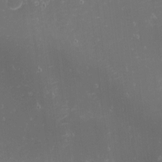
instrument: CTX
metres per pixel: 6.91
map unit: eHh
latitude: -1.7100
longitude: -80.7246
